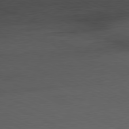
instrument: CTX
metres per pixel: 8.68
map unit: Ap
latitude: -81.8612
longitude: -74.7813
